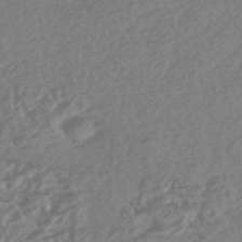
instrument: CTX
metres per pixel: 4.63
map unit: HNhu
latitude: -45.1620
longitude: 92.4062
